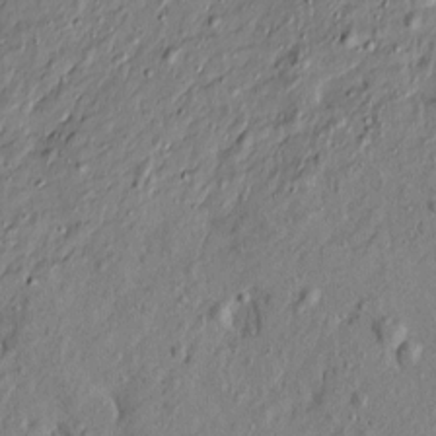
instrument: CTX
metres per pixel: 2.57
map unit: Htu
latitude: -7.4454
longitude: 177.7667
